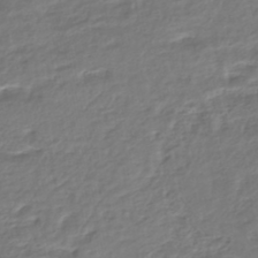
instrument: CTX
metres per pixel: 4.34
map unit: HNhu
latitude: -46.0472
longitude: 103.7667
